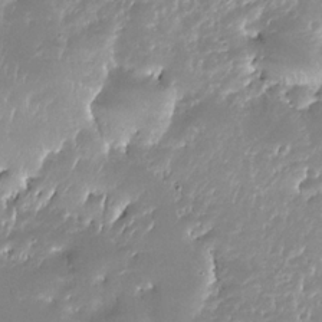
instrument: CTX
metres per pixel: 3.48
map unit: Nhe
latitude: -32.5385
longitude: -117.4049
